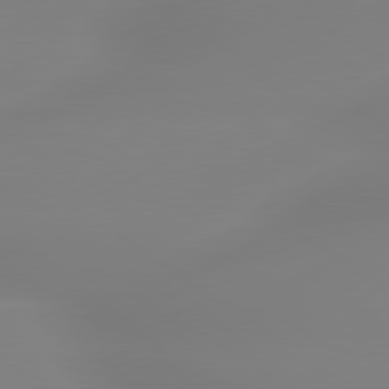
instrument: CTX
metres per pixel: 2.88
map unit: lApd
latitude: 79.7639
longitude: -136.2712
